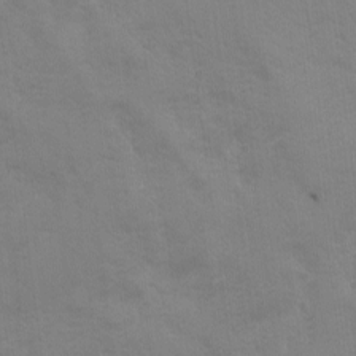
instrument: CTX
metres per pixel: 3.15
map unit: Ave
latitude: -7.2943
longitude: -120.9703
